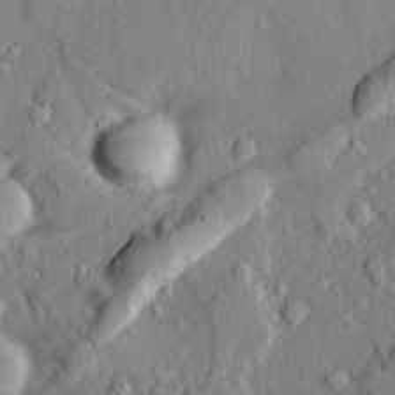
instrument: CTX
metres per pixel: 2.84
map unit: Ave
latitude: 21.4994
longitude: -129.4426
